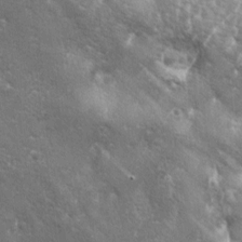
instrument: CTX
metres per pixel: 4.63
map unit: lAa
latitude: -5.5021
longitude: -125.7450
